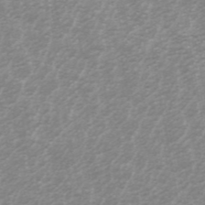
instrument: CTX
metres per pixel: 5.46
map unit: ANa
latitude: 44.7435
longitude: 29.1620
